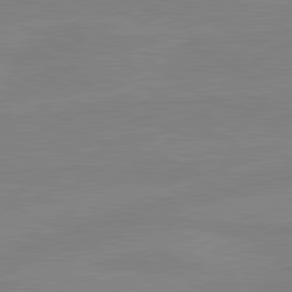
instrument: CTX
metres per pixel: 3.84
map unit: lApd
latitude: 81.1403
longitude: -176.4412
